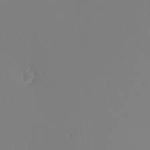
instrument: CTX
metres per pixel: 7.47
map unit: Nhu
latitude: -6.2739
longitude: -95.0081
